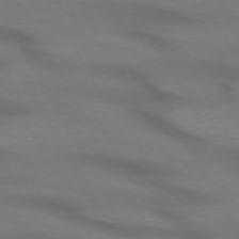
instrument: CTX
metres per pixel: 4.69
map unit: lApd
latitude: 72.3279
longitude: -49.6505
